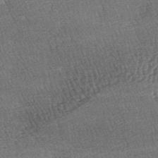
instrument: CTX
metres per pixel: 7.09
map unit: lAa
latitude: -3.9367
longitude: -121.4994
